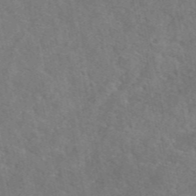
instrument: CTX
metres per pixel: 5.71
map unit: eAb
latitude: 47.3671
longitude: 127.8233
